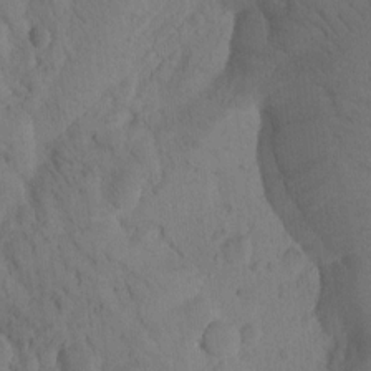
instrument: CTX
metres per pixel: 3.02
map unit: Htu
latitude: -0.7653
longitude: 173.6722
